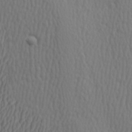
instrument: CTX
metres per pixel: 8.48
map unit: Hve
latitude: 3.5560
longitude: -124.4979
